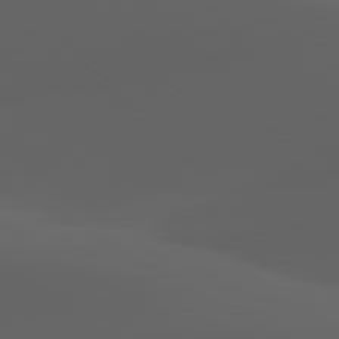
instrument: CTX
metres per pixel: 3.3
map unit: lApd
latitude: 80.0633
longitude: -93.9339
